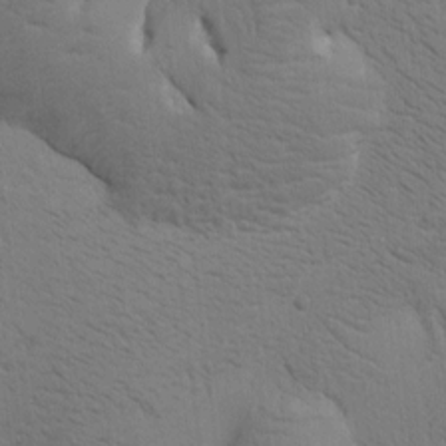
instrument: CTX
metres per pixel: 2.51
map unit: Htu
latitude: -0.3496
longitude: 174.1038
